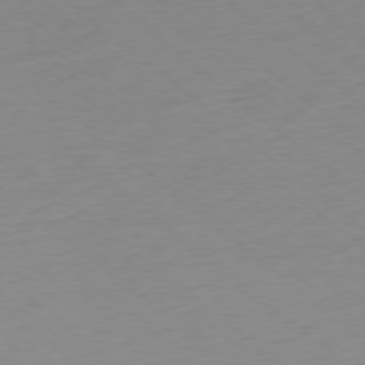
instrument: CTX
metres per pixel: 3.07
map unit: Ap
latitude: -78.5573
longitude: -56.7057
